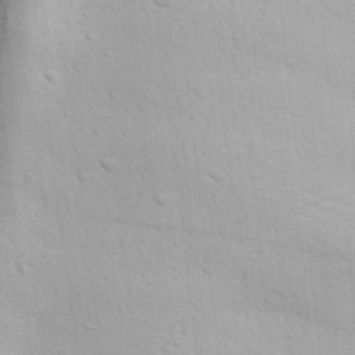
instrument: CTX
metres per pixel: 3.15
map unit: Hve
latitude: 23.9906
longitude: -96.9325
